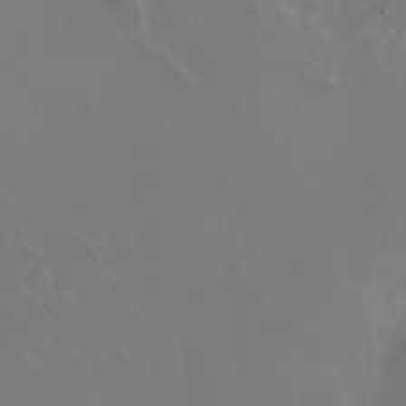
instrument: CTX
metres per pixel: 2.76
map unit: eHh
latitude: 1.3103
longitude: -54.4790
